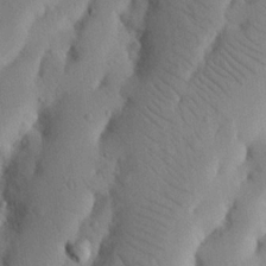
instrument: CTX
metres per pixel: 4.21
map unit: Nhu
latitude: 20.9892
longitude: -74.0255
